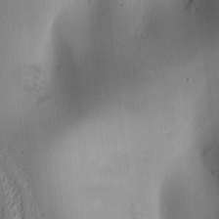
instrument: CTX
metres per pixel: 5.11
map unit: Ht
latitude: 10.6113
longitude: -74.4979
